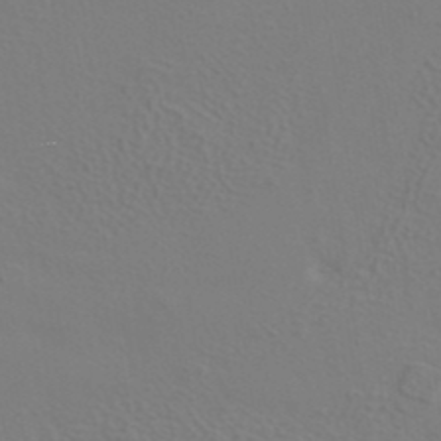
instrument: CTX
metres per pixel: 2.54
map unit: ANa
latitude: 39.3859
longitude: 20.5384
